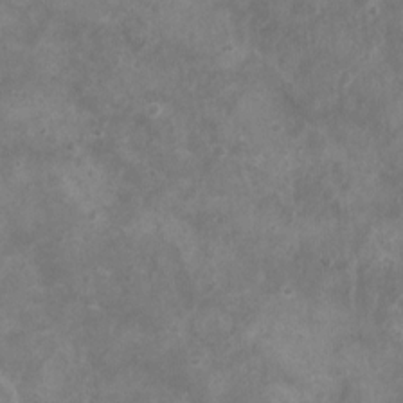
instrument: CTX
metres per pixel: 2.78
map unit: Nhu
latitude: 5.4237
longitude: -16.9892
